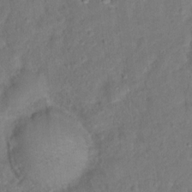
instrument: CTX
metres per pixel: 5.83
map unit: Ht
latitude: 14.8191
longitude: -37.3482
